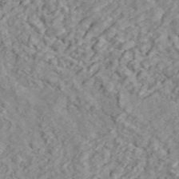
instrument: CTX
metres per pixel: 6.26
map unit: ANa
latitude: 45.1214
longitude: 23.5966
